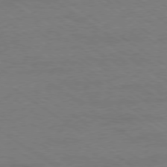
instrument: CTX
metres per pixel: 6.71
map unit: Ap
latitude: -79.3698
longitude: -82.4978
